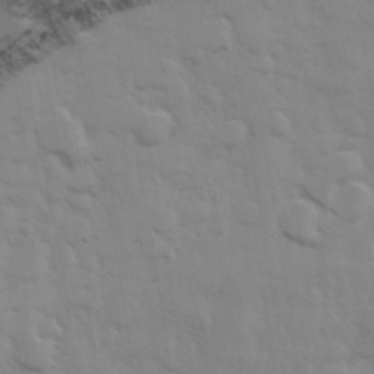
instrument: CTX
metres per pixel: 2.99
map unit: Ave
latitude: 13.6883
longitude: -102.9891
